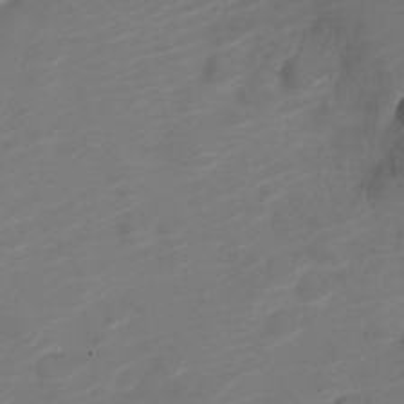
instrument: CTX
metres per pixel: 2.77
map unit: Nve
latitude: -20.9730
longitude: 105.8233
